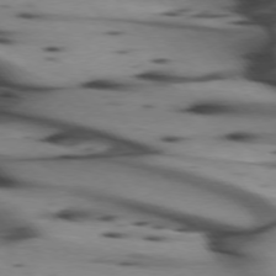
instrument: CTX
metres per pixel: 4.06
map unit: lApd
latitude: 74.7246
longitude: -65.3860
